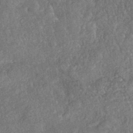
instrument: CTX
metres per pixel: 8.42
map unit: HNhu
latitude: -43.2942
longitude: 100.0849
